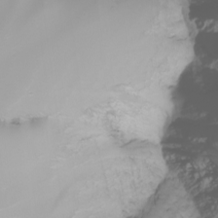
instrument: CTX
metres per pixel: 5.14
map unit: Nhu
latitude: -6.8408
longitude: -83.7260
